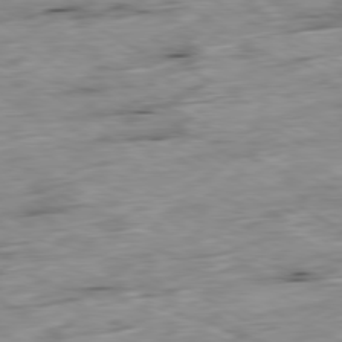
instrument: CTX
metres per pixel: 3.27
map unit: Ap
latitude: -79.9745
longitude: -88.6491
